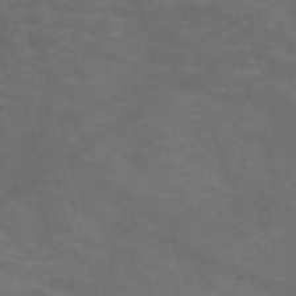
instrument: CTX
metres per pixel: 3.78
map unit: Nve
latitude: -58.9730
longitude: 59.0864
